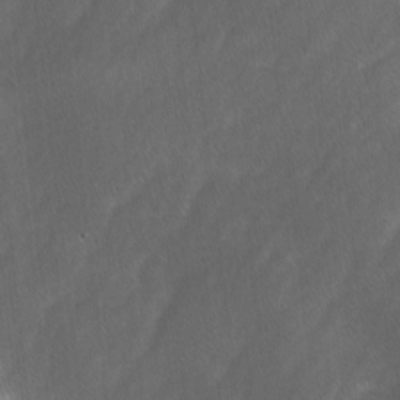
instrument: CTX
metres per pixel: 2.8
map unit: Ave
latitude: -0.5763
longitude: -113.5371
